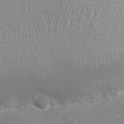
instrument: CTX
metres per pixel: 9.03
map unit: eHh
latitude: -4.4818
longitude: -74.7057
